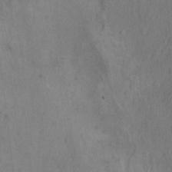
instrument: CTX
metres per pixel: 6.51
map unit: Ht
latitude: 9.5560
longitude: -39.3671
